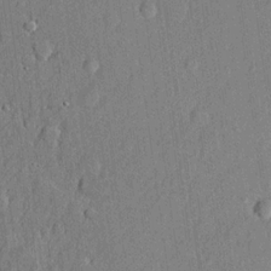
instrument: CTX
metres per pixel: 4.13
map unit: lHvf
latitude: 21.3482
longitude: 144.1417
